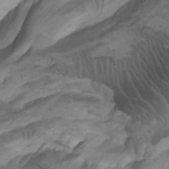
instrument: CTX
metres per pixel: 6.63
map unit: Nhu
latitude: -8.6140
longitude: -65.2726
